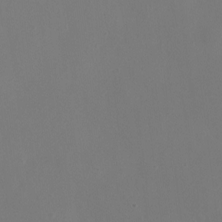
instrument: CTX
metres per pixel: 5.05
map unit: Ht
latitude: 1.1025
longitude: -20.6680
